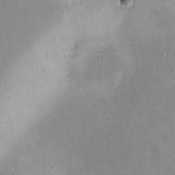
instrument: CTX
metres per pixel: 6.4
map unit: HNhu
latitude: 5.6316
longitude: 3.4265
